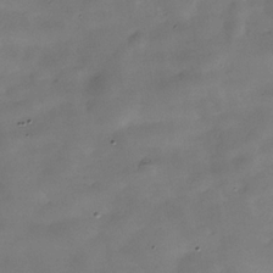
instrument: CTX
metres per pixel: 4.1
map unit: Hve
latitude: -31.0675
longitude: 93.3321
